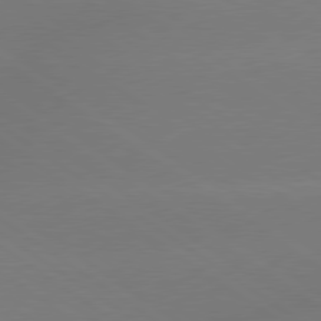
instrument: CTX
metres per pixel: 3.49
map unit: lApd
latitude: 79.3671
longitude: -151.7827
